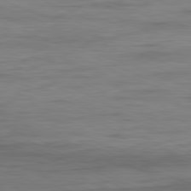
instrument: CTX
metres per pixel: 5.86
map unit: Ap
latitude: -81.9745
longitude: -74.1578
